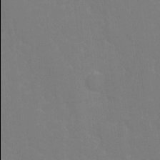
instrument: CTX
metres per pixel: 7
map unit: Ht
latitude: -10.3495
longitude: -45.9906
